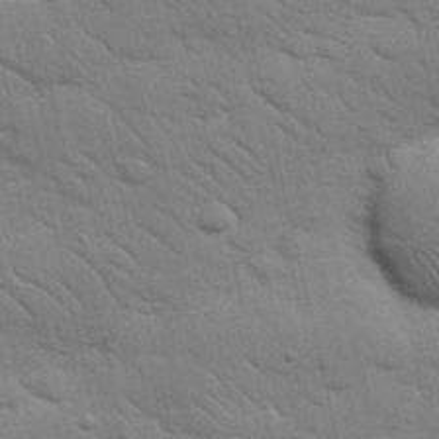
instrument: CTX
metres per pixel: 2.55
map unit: Nhu
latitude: 24.1577
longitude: -73.4616
